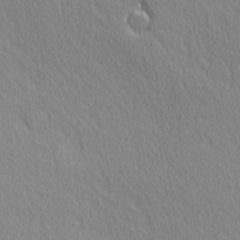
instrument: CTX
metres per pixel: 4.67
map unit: Ave
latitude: 3.4804
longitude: -115.0647
